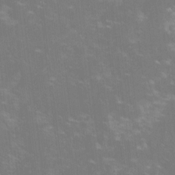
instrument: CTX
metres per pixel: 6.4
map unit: lHvf
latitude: -14.1039
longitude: -100.8947
